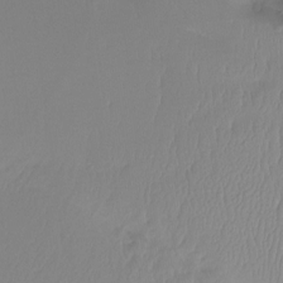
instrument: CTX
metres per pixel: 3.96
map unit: Ht
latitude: -16.5763
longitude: -46.1578
